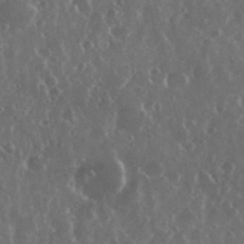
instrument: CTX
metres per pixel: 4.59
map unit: eHh
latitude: 34.7624
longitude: -59.1592
